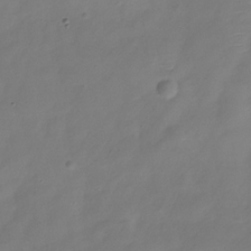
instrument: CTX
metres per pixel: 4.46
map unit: Hve
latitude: -32.3684
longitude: 93.4076
